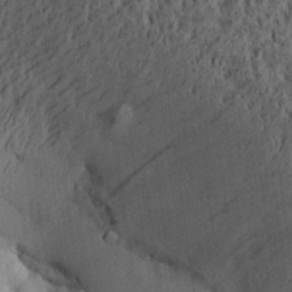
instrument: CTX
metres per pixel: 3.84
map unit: Aa
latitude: 27.5938
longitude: -137.9717
